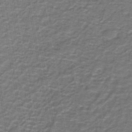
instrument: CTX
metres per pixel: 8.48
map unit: lHb
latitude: -43.7288
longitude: 55.2376
